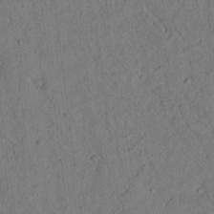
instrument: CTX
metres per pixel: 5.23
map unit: lAvf
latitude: 4.8569
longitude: 158.6140
